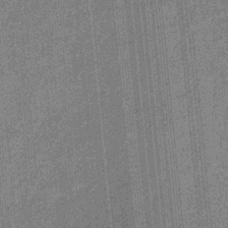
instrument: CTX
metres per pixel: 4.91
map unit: eHb
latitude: -30.9730
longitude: 73.5777
